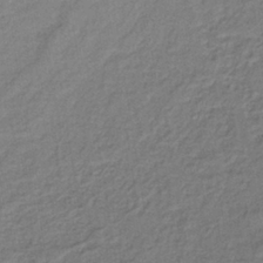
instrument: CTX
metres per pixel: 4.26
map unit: lHb
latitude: -37.7288
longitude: 59.9367
